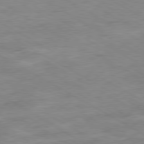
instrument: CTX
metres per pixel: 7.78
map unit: Ap
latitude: -80.3873
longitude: -73.9717
